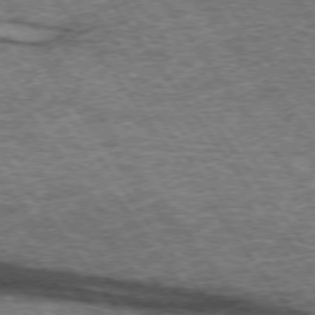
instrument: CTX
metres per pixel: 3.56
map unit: lApd
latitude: 73.1404
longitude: -76.1577
